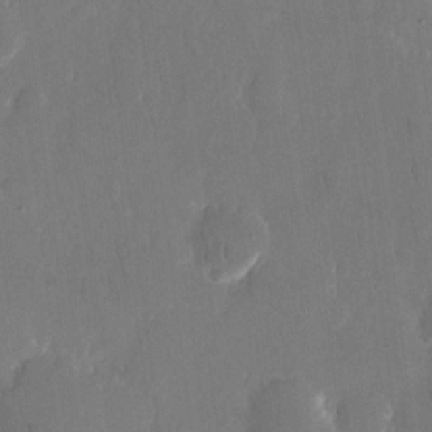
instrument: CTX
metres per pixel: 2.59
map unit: eHh
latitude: 15.0459
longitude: -72.3846
